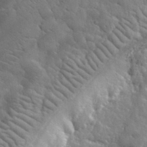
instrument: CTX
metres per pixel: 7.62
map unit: lHvf
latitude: 34.4601
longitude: -86.7624
